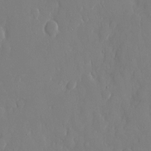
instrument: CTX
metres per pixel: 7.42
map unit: eHh
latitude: 14.4412
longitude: -71.0269
